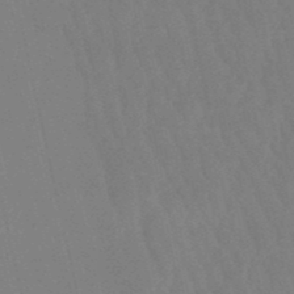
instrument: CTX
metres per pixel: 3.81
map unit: eHb
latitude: -50.6329
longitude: 77.1620
